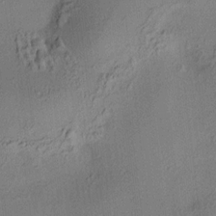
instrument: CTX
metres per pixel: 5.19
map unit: HNhu
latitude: 7.9528
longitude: 15.4266
